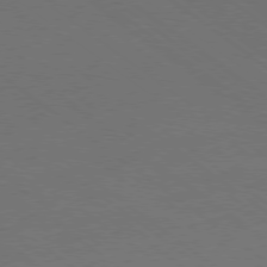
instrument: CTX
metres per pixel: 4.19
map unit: Ap
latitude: -79.2187
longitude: -54.4034
